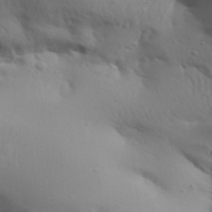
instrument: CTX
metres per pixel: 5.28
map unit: Aa
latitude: 32.3278
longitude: -143.4993
